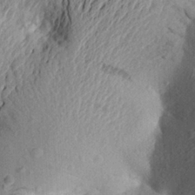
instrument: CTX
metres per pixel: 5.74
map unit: Aa
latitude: 23.8961
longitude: -150.4034
